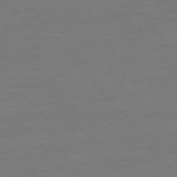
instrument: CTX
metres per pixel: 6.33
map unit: Ap
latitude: -75.8801
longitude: -93.6882
